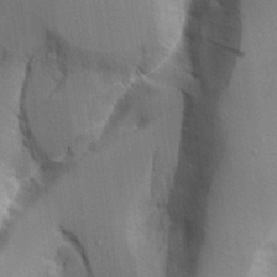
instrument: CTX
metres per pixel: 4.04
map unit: Aa
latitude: 25.9906
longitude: -127.9339
